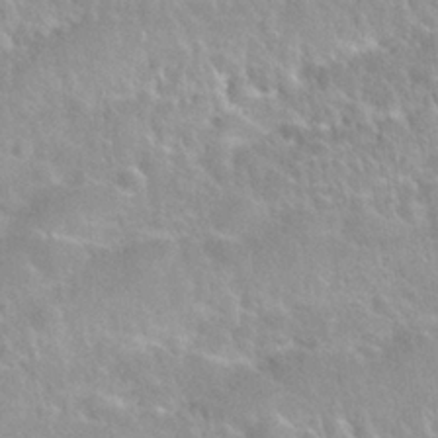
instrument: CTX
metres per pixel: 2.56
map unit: Nhu
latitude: 28.2711
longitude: -52.6491
